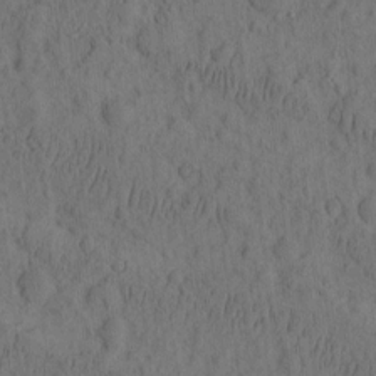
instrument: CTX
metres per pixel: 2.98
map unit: eHh
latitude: -2.2928
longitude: 17.2943
